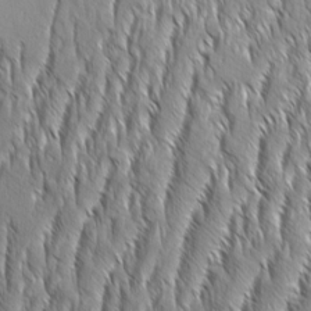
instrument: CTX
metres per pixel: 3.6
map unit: Aa
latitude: 8.4601
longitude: -132.3089
